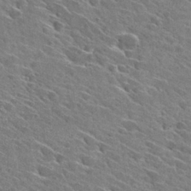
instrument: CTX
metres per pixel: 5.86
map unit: Hto
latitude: 28.9513
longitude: -43.0647
